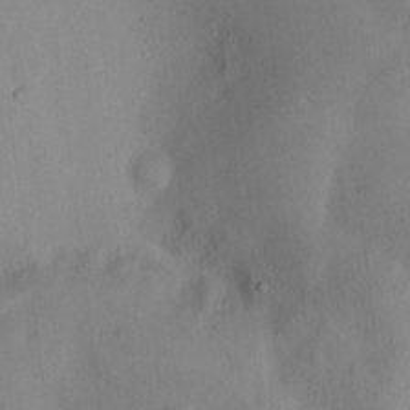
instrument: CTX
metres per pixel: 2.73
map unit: Hto
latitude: 6.9892
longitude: -60.0822
